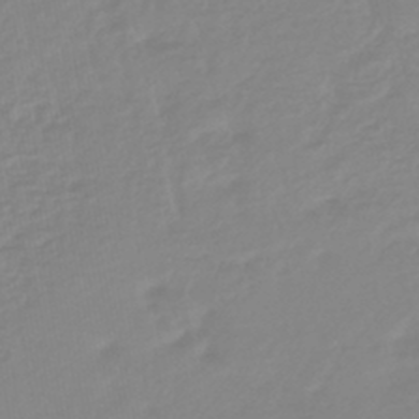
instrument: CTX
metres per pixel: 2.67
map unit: lHb
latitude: -44.1984
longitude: 75.2943
